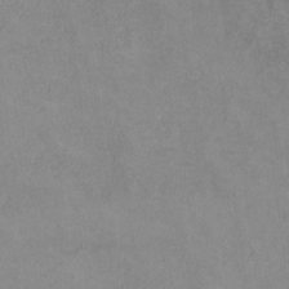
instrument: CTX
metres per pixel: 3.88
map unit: lHvf
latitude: -13.7667
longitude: -102.3845
